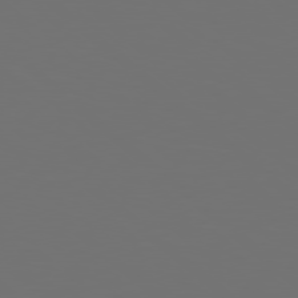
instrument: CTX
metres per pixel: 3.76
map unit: Hpe
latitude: 78.2334
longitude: -174.2712
